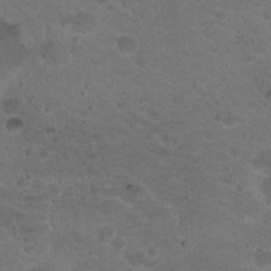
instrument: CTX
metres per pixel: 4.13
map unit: Nhu
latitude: 18.3467
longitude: -33.0081
